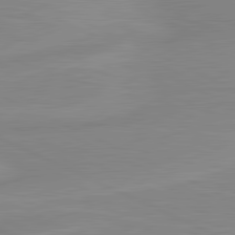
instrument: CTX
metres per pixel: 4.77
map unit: lApd
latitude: 81.5749
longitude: -172.5734
